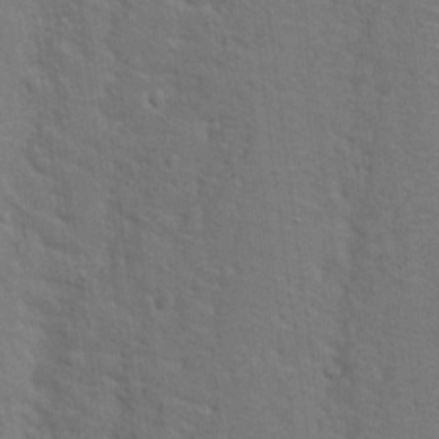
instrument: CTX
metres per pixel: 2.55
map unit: Nhu
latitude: 17.8772
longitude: -31.1215
